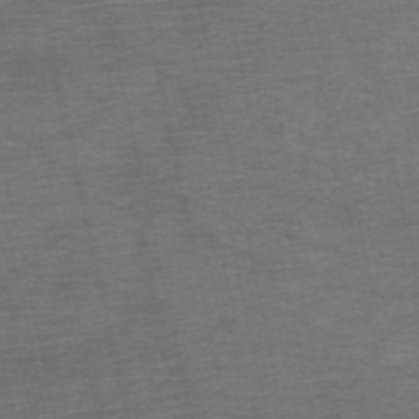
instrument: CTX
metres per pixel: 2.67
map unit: HNb
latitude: -53.7666
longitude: -43.7072
